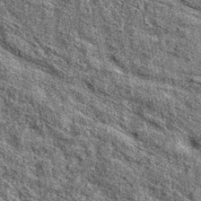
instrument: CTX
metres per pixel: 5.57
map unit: eAb
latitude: 37.5182
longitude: 106.1606
